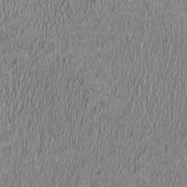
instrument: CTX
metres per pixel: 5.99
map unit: HNhu
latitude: -0.8597
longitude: 1.7289
